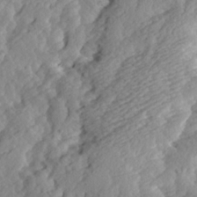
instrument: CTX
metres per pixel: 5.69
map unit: Ave
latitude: 14.2145
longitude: -135.2726
